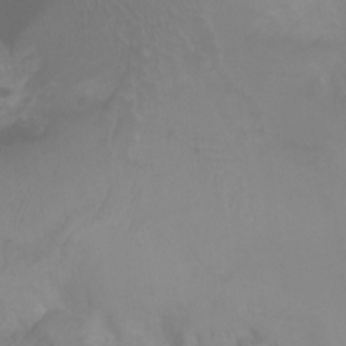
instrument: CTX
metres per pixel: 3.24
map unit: Ht
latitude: -0.5196
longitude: -18.1011
